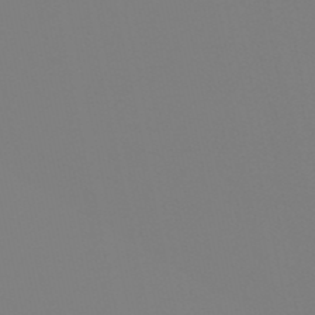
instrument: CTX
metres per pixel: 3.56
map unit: eHb
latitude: -51.1053
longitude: 76.4062
